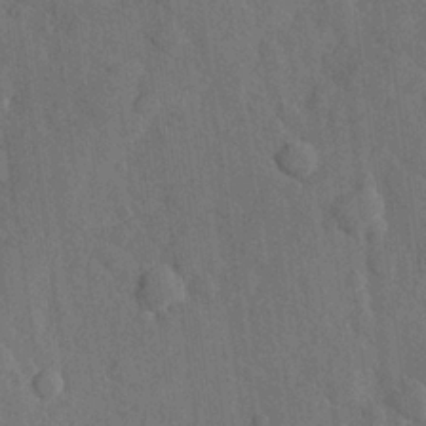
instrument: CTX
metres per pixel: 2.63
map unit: Hve
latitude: 24.5923
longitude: 149.1243
